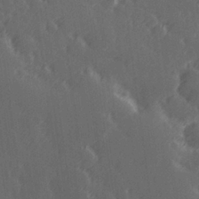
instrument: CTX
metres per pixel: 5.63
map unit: Hve
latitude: 26.6680
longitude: 146.2172
